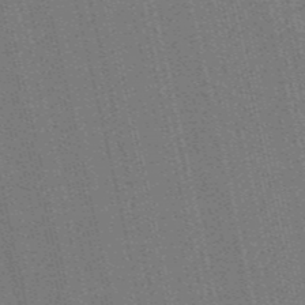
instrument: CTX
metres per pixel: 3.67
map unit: HNb
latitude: -47.9178
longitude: 59.4265
